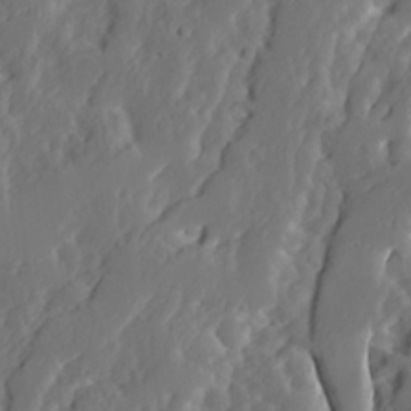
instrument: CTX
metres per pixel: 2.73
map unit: Ave
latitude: 13.9150
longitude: -135.1592
